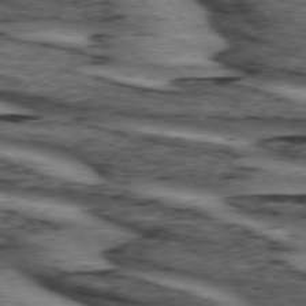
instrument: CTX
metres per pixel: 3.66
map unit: lApd
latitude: 73.8962
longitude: -74.9325
